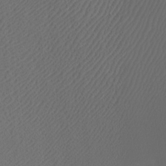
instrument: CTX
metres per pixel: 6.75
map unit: Htu
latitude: -7.2187
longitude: -66.4979
